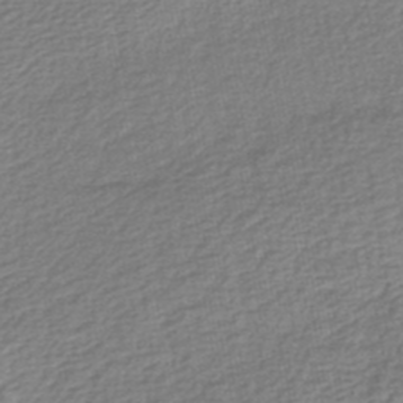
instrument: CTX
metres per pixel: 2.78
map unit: lHb
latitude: -45.4454
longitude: 61.0675
